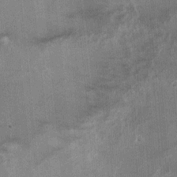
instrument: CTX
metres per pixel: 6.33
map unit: Ht
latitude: 2.2711
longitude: -19.1025
